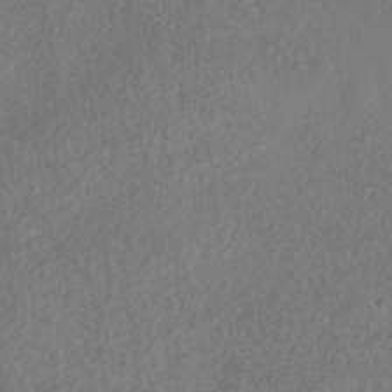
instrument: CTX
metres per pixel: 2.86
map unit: Nhe
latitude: -36.6329
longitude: -177.8961
